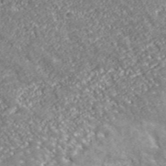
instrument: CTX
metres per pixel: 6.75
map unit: eHh
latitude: 42.7246
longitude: -91.4993
